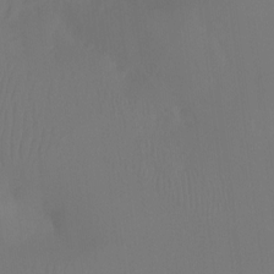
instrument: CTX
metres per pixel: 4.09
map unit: Ht
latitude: -7.5966
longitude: -31.0270
